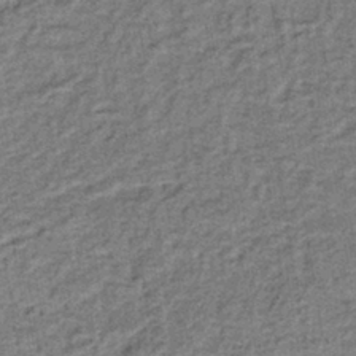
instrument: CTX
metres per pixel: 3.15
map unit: lHb
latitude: -40.5196
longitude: 62.5762
